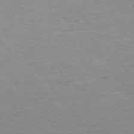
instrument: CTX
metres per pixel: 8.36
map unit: Hpe
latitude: 75.4426
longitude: -145.6316
